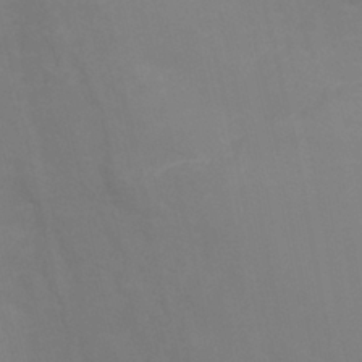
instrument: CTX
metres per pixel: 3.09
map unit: Nhu
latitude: -13.6533
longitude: -70.7057
